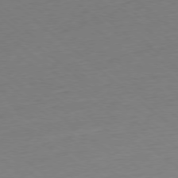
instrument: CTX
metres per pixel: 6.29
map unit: Ap
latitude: -78.0850
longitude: -96.2711
